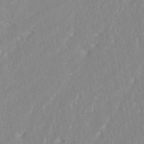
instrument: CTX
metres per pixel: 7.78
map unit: ANa
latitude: -44.9164
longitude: 104.2361
